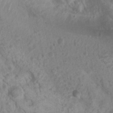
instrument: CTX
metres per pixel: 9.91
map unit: Nhu
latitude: 7.5560
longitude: -21.3670
